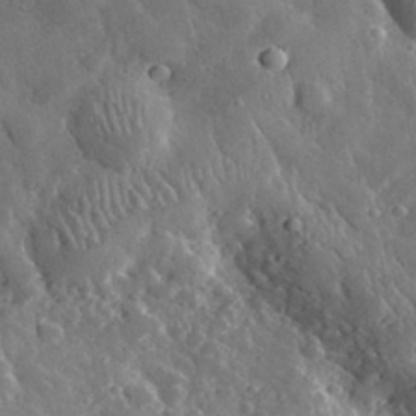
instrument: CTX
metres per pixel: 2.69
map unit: lHvf
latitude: 33.3104
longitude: -84.7624
